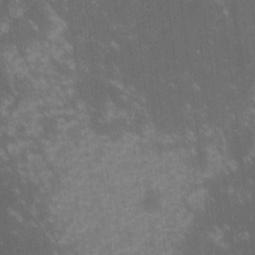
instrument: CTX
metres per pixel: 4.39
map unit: lHvf
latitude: -14.1984
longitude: -103.0080
